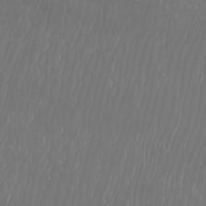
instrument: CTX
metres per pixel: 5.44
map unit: Nhu
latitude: -8.0661
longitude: -81.3104
